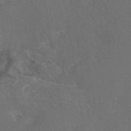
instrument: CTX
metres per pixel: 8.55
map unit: eAb
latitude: 46.2523
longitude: 109.5399
